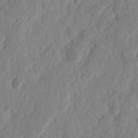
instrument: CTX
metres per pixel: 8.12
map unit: Nhu
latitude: 15.5749
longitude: -73.8206
